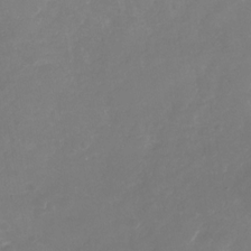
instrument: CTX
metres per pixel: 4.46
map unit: Nhu
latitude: -29.5021
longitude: -70.6679
